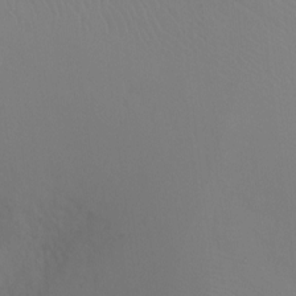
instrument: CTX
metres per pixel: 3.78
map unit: Ht
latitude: -8.7274
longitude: -37.5749
